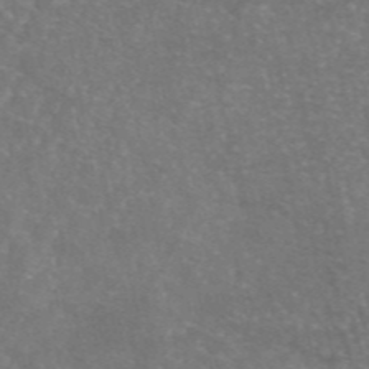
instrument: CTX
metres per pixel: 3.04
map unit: eAb
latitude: 46.3279
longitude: 120.3117
